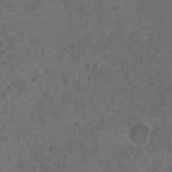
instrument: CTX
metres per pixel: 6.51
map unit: Nhu
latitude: -10.7652
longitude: -21.0081
